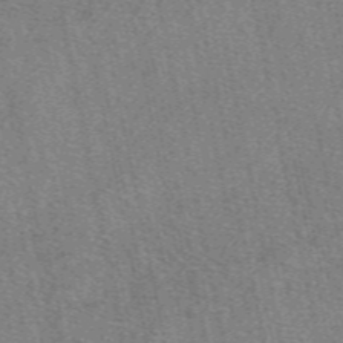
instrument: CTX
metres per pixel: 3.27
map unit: eAb
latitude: 49.6883
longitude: 104.8975
